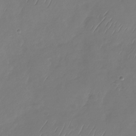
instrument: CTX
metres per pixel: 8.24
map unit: Nhu
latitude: -29.4643
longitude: -59.1781
